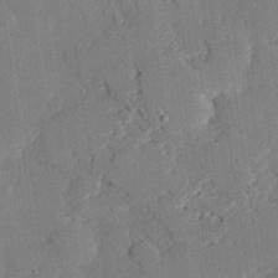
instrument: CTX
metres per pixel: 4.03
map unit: eHh
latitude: 27.7639
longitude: -82.3467
